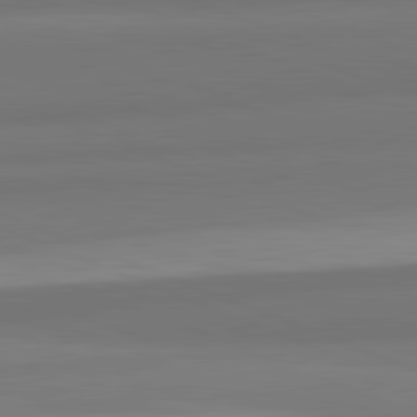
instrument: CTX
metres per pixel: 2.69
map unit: lApd
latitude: 82.3278
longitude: 177.3888
